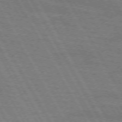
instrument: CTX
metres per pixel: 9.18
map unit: lApd
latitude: 71.7827
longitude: -55.5749
